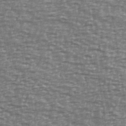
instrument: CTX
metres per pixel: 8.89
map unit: Ave
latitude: 40.2900
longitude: -113.1970
